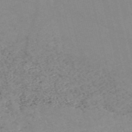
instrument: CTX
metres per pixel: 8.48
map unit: HNb
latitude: -55.0298
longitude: -37.5938
